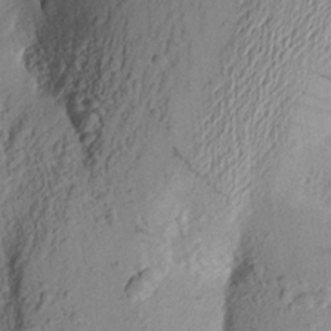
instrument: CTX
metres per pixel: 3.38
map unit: Aa
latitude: 22.8191
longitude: -149.5749
